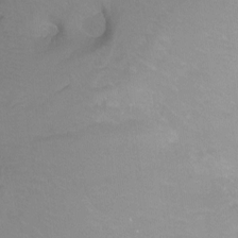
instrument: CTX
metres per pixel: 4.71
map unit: Ht
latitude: -13.2943
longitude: -44.1011
